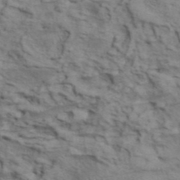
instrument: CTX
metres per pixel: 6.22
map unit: ANa
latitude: 42.5546
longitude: 54.7274
